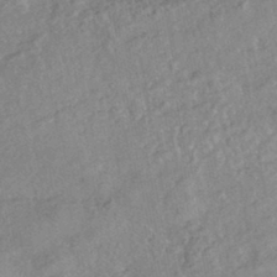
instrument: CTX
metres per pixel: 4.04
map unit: HNhu
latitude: -44.4818
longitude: 100.1983
